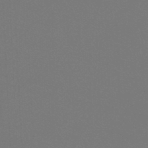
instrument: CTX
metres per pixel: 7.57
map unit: lHb
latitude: -47.1053
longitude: 64.0283
